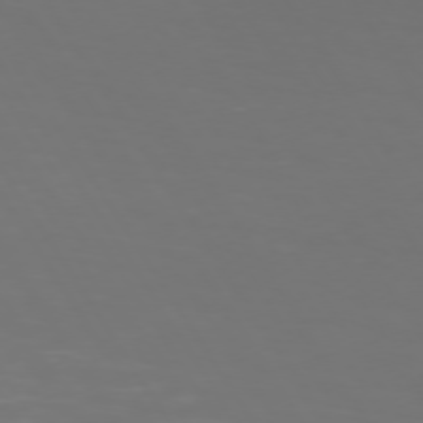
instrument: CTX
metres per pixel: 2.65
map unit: Hpe
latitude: 73.1781
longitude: -127.0081
